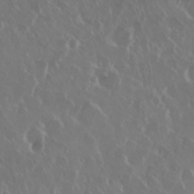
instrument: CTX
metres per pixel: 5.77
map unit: Nhu
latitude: 29.4048
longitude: -60.2333
